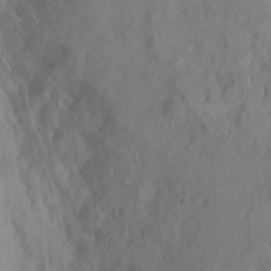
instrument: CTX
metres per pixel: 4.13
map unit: Ht
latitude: 0.8002
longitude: -33.8016
